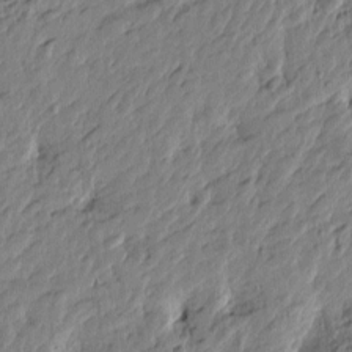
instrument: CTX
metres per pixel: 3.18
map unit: Htu
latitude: -3.6154
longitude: 179.2943
